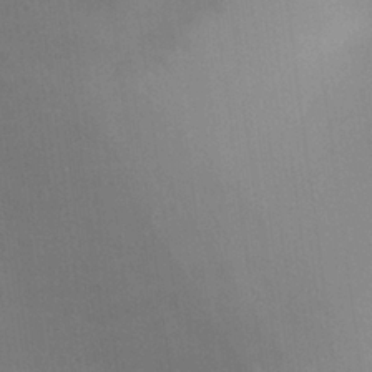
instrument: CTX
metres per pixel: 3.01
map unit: lHvf
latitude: 25.2725
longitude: 141.0486
